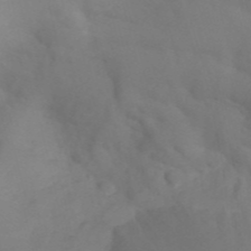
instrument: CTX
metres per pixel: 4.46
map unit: Nhu
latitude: -15.5399
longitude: -55.7449
